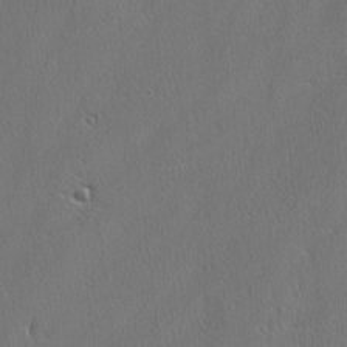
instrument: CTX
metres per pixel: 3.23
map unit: lAvf
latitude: -4.8597
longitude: -108.3656
